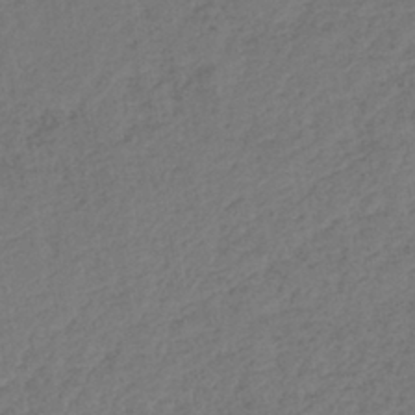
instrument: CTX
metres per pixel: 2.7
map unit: lHb
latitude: -38.8408
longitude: 69.1431
